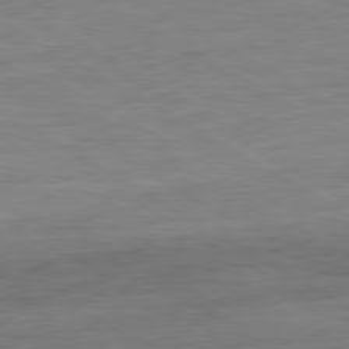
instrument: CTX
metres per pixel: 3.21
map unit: Ap
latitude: -81.2565
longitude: -79.3104
